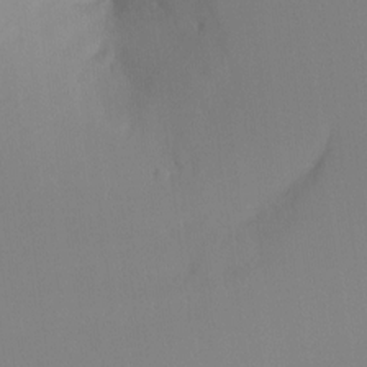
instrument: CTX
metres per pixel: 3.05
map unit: Hto
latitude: -8.2550
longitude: -48.8947
